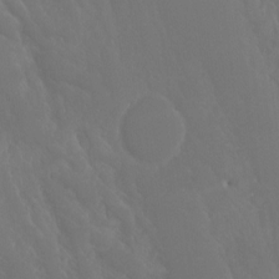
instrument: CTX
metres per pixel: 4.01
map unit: Aa
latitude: -8.6140
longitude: -78.1956
